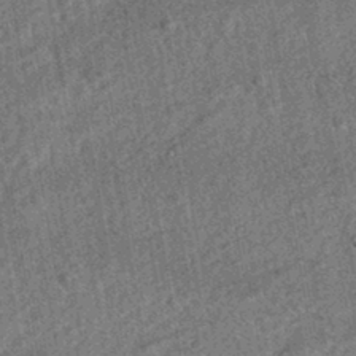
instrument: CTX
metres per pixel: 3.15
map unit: HNhu
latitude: -43.2564
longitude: 98.3495
